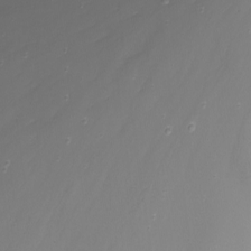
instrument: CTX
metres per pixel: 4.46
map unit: Nhu
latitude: -8.5007
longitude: -81.4993
